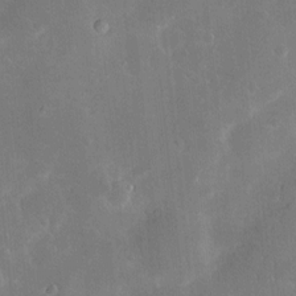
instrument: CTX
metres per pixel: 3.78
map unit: Hve
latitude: -11.1242
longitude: 175.4832
